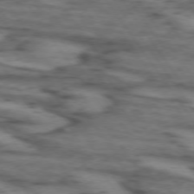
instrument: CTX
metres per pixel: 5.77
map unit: lApd
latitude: 73.5938
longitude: -71.8961
